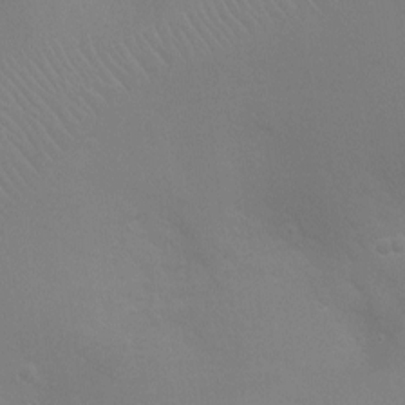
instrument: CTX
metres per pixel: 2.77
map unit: Ht
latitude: -4.4062
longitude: -25.9906
